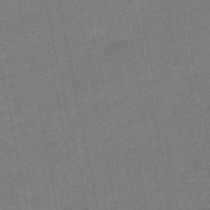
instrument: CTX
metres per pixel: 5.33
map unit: HNb
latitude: -51.5021
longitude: -44.3845
